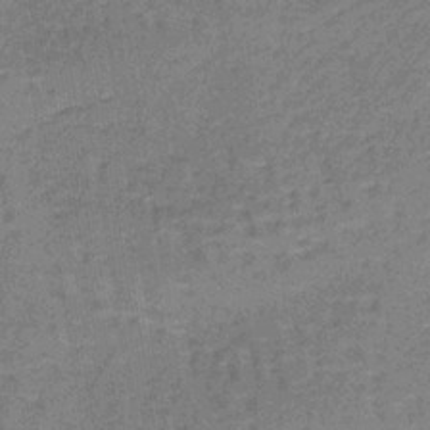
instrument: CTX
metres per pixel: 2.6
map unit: lHb
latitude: -39.6155
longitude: 59.8233
